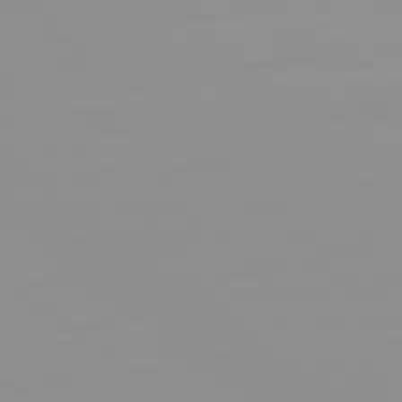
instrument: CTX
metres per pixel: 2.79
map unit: Ap
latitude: -80.1228
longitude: -53.4805
